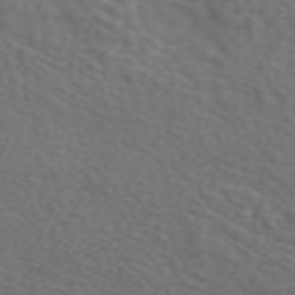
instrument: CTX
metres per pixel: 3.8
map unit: ANa
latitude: 44.5168
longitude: 28.3117
